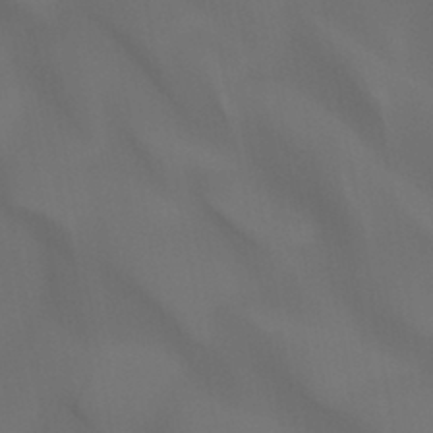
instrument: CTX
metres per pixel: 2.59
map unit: Ht
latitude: -4.7841
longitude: -63.0270
